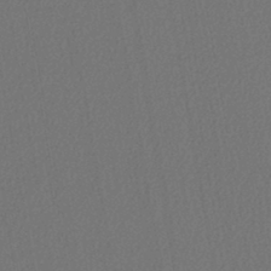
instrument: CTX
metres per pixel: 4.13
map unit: lHb
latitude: -43.5588
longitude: 68.2928
